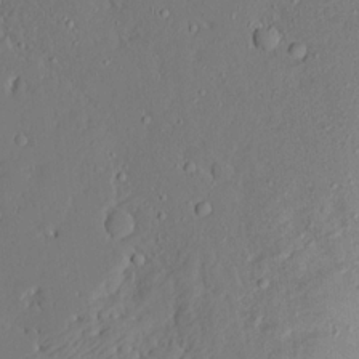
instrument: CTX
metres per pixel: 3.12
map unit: Ave
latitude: 15.0081
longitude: -140.3467
